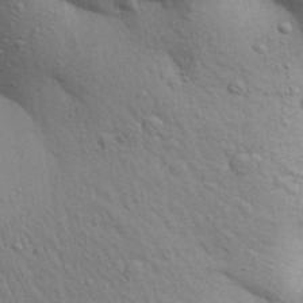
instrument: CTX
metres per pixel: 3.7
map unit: Aa
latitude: 29.6127
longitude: -147.6505
